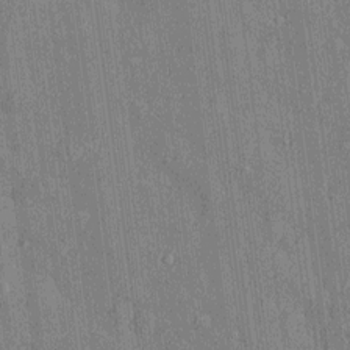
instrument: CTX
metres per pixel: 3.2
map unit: Htu
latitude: -7.9178
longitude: 176.5574
